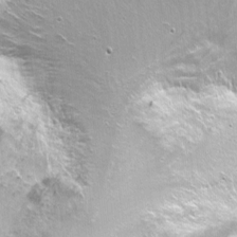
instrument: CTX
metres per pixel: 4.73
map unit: Nhu
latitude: -6.5951
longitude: -44.6301
